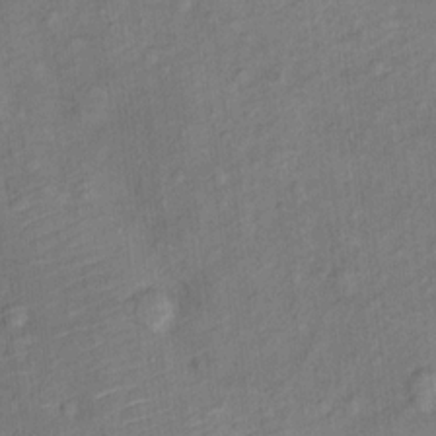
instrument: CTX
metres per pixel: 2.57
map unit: Ht
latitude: 11.0648
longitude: -40.3278
